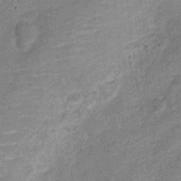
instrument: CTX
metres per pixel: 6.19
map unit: Nve
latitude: -18.8030
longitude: 108.4062
